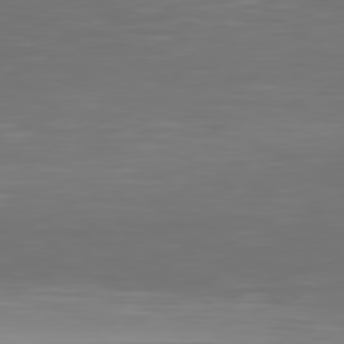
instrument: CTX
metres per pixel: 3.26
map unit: Hpe
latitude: 77.9717
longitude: -171.4804
